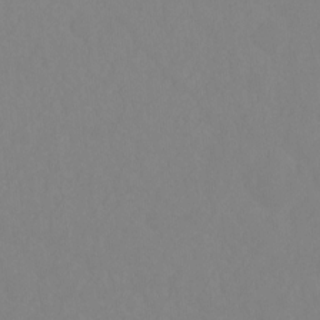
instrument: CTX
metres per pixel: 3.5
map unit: Ht
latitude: -10.2740
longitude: -39.7261
